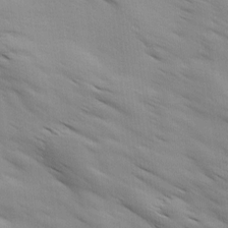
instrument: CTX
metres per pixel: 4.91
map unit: Ave
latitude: 12.2523
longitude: -106.0255
